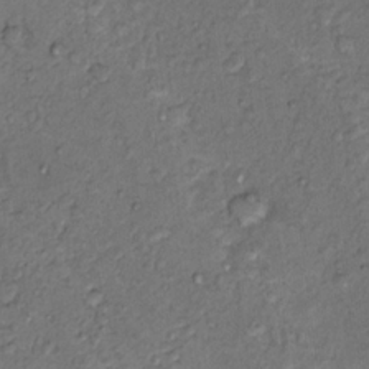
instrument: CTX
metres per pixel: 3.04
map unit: Hto
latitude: 14.4601
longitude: -29.9717
